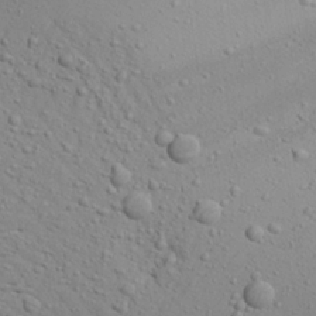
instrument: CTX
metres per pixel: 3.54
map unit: Aa
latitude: 22.7246
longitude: -143.7072
